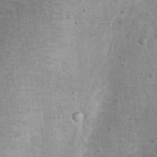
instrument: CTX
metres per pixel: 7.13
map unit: Hto
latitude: 11.5182
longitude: -36.5357
